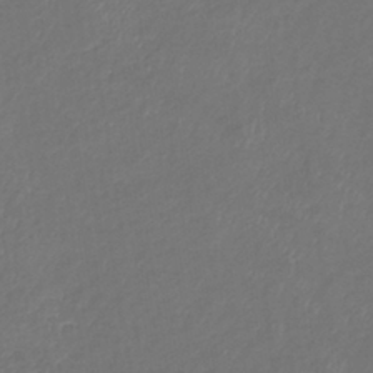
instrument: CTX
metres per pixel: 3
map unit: lHb
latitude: -38.9353
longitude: 73.8233
